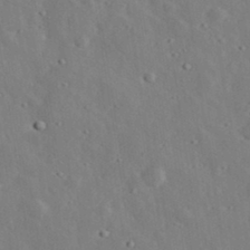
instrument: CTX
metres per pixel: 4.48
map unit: lHvf
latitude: 33.1214
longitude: -83.1025
